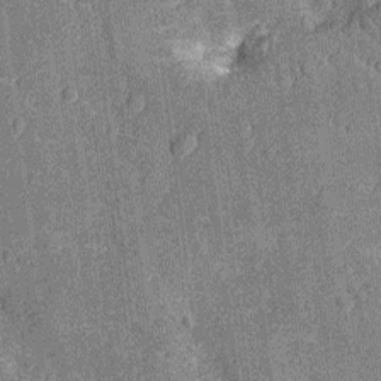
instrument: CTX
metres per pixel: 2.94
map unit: Nhu
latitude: -12.9164
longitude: -23.6127
